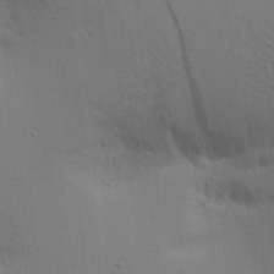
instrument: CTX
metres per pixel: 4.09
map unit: Aa
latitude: 20.9136
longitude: -142.6113
